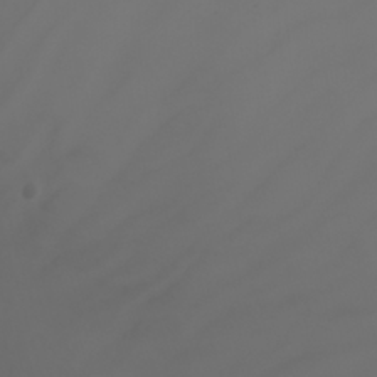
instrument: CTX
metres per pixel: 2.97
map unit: Nhu
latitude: -7.3698
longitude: -84.6869
